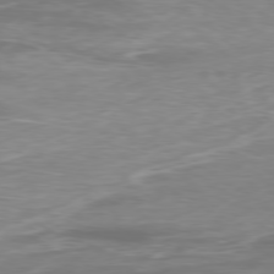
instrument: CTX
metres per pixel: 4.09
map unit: Ap
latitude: -78.7841
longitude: -93.7827
